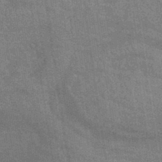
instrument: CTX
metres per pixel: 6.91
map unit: lHb
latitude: -41.0108
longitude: 75.6344
